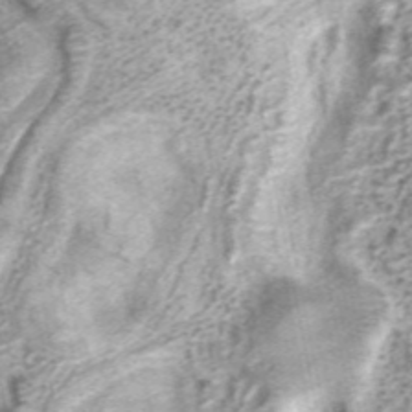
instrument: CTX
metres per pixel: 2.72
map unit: ANa
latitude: 37.2537
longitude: 15.6911
